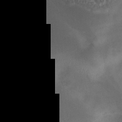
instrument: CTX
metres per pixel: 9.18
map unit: Nhu
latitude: -28.8408
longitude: -63.5938
